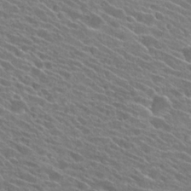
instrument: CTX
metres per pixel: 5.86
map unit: Hto
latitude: 25.3103
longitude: -41.1970
